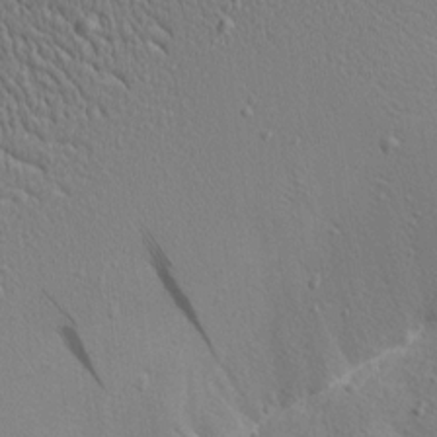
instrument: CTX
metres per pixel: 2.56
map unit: Nhu
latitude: 0.6679
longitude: -78.1011
